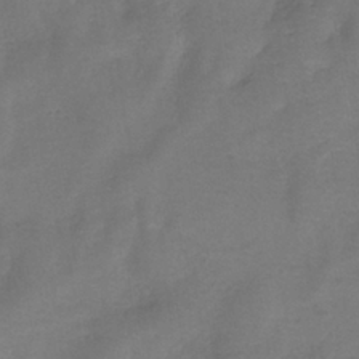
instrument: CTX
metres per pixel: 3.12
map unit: eHh
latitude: -39.5210
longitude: -28.9891
